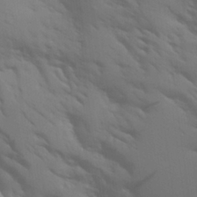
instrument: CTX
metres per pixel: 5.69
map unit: Aa
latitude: 26.2712
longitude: -131.5183
